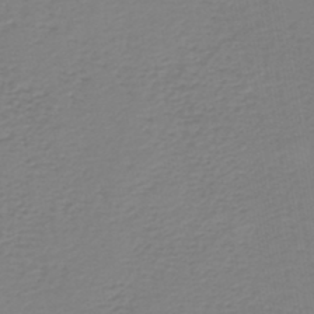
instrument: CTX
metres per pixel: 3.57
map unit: lHb
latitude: -45.9367
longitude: 62.6896
